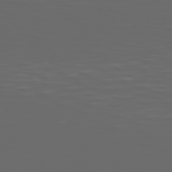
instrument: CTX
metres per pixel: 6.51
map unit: Hpe
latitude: 74.8569
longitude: -126.2523
